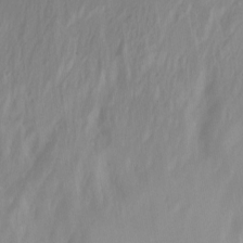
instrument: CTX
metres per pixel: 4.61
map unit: Nhu
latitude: -13.3888
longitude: -66.5356
